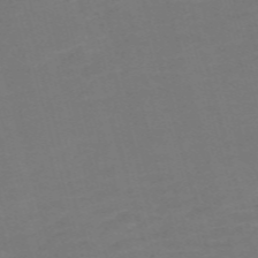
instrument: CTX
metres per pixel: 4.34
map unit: Nve
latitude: -59.1620
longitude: 58.4628
